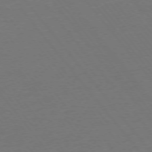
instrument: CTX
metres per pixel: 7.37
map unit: Ap
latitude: -75.7667
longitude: -94.3090
